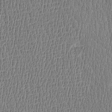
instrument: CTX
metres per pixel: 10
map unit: Htu
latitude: -4.7463
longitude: 175.8800
